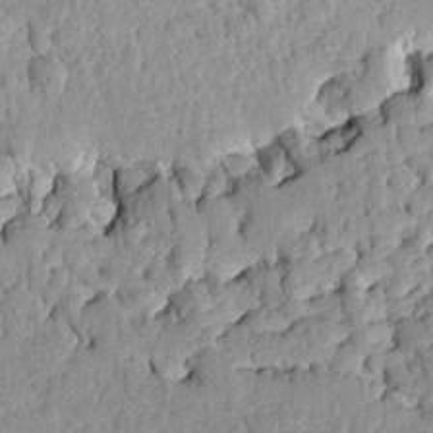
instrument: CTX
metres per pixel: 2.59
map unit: Ave
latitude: -8.3306
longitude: -116.5357
